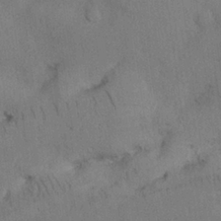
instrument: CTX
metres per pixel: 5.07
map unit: Nhu
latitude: 26.4412
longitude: -70.9891
